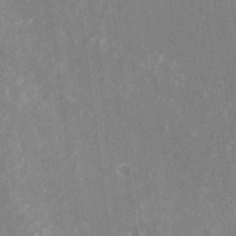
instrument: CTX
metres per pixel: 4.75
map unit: Nhu
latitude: -25.5399
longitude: -73.1404
